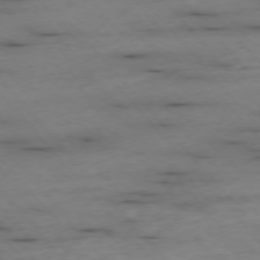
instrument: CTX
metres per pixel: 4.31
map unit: Ap
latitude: -76.3684
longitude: -90.3278
